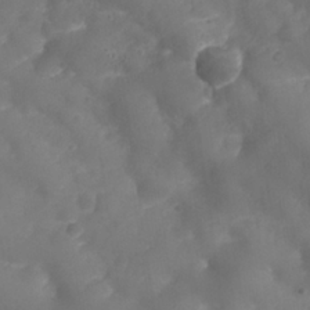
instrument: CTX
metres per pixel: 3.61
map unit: Nhu
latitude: 25.8394
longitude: -63.5560
